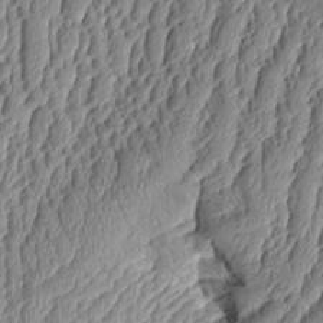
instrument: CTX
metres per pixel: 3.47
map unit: Aa
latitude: 9.5371
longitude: -129.1592
